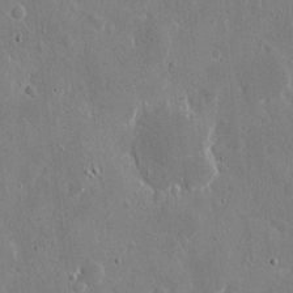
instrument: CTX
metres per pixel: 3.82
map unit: eHh
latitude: 9.8583
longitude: -69.6316
